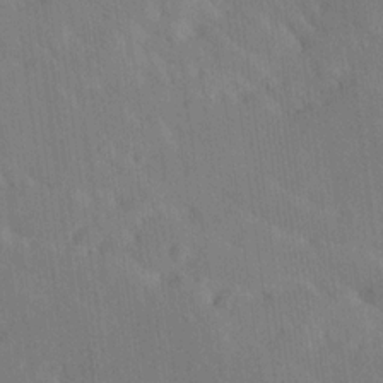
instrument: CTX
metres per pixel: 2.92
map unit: Ave
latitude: 19.5371
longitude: -137.5182
